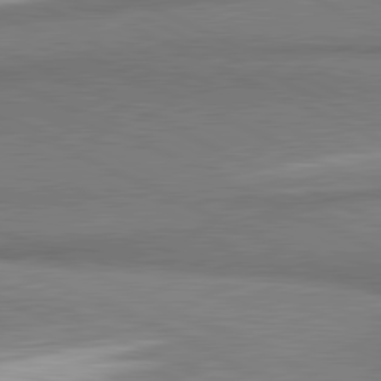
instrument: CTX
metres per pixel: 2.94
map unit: lApd
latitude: 81.2348
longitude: 164.5763
